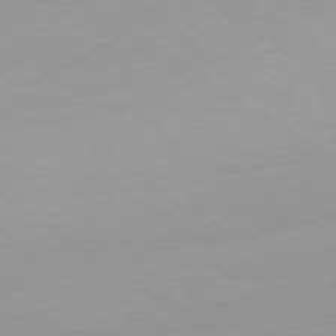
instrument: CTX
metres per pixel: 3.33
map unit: Ap
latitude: -79.2942
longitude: -93.8205
